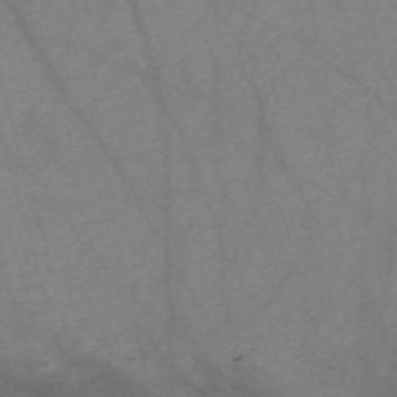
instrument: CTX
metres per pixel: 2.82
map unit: Nve
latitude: -59.5021
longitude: 64.7463
